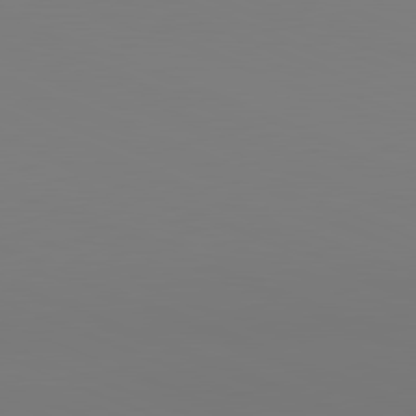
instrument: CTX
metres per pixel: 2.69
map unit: lApd
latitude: 81.8205
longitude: 146.6896
